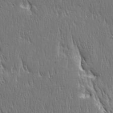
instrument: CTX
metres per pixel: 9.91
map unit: Ave
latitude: 22.6679
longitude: -135.4048
